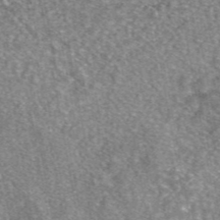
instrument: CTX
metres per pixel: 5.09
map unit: eAb
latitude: 46.0444
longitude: 103.6722
